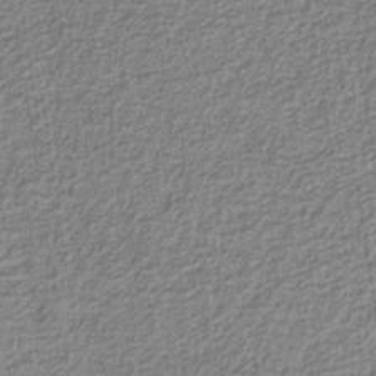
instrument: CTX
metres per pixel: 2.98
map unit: eAb
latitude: -38.8975
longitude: 52.1983
